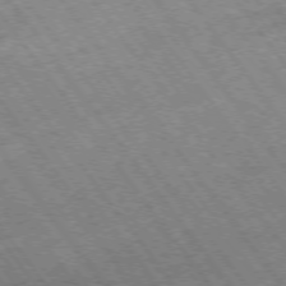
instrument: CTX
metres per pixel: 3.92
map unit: Hpe
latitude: -75.1998
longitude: -19.1214
